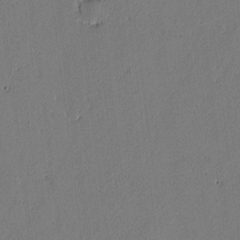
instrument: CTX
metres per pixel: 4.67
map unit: lAvf
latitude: -0.5196
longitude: -106.1956
